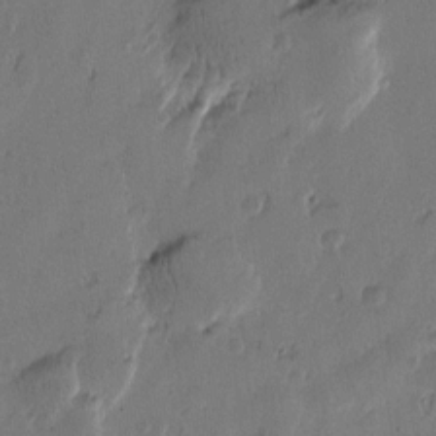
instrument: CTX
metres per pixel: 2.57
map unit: Htu
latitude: -3.0864
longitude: -177.5182
